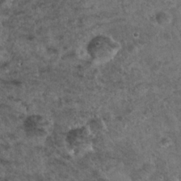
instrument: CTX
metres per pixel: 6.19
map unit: Hto
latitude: 22.1389
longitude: -53.0270
